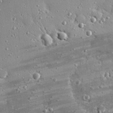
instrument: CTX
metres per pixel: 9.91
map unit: eHh
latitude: 25.3670
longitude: -88.6869
